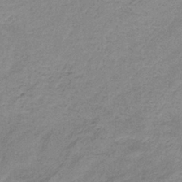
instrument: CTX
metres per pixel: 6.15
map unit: HNb
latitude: -34.1795
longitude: 59.0864
